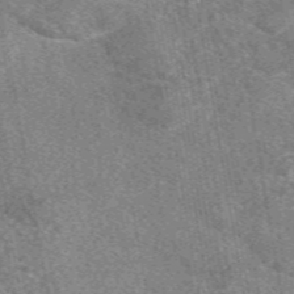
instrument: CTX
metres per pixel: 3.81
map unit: eAb
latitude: 48.8947
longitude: 109.0864
